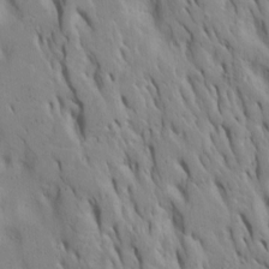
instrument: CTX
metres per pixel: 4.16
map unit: Htu
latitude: -8.0850
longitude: 144.9731
